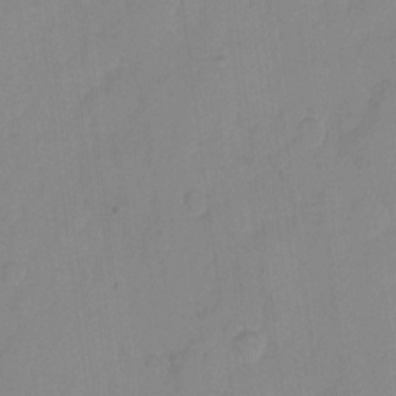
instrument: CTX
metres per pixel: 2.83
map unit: eHh
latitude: 6.8380
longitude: -65.5749
